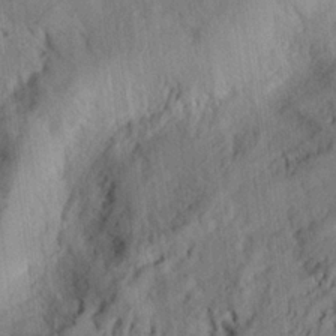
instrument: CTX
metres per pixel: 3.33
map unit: eHh
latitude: 24.4412
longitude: -80.2711
